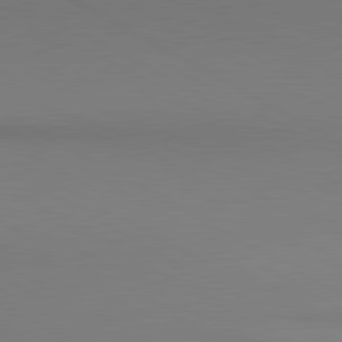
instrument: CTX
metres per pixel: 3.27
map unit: lApd
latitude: 80.7624
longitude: 146.8408
